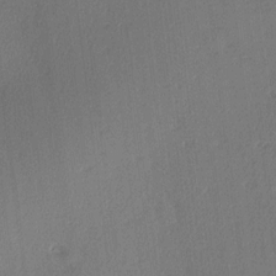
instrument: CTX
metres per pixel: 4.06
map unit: Hve
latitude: 12.9514
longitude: -90.3278
